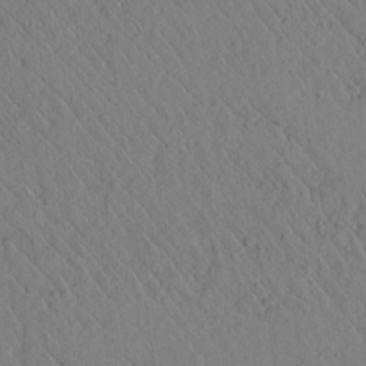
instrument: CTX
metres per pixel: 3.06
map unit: lAvf
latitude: 6.5168
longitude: 159.4643
